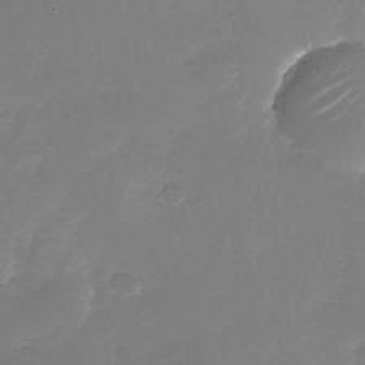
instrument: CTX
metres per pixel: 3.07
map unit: Nhu
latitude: -28.6330
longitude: -67.7260
